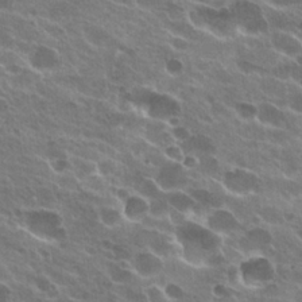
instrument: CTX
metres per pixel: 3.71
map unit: Hto
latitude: 24.6301
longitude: -38.9891
